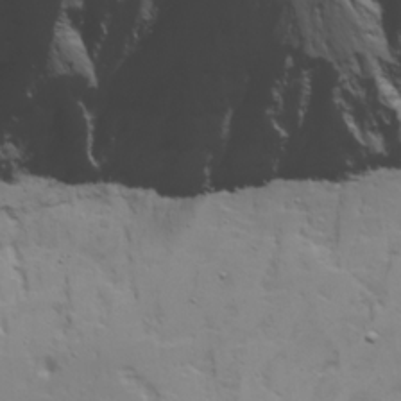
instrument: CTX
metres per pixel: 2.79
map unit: Ave
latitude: 23.0647
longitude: -131.9340
